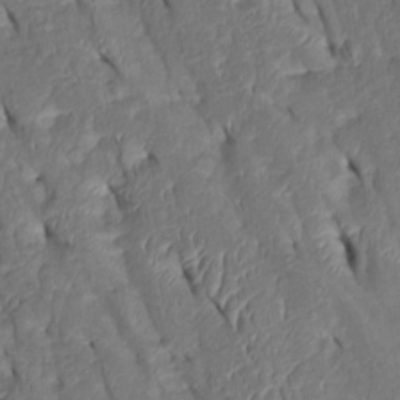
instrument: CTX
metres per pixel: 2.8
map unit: Htu
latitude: 1.3103
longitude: 148.7652
